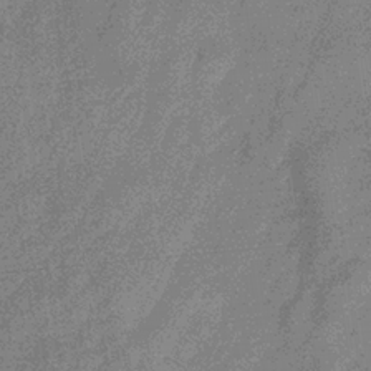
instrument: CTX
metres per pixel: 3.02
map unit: eHb
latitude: -32.8408
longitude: 75.5399
